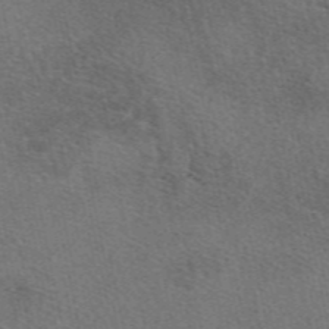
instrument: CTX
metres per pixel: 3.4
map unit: eAb
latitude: 49.1025
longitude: 115.5399
